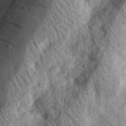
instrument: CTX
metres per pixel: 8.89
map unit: eHh
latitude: 33.4993
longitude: -79.6127
